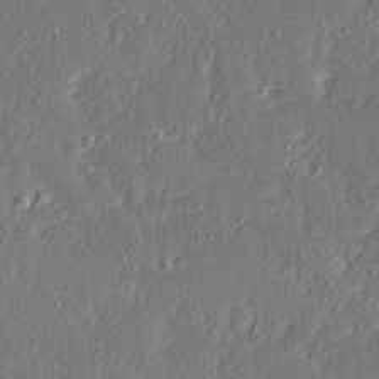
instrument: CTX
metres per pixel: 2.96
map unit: Ave
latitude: 15.9528
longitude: -104.2901
